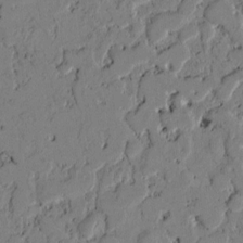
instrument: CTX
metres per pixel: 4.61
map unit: Htu
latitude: -2.5195
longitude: 167.1620
